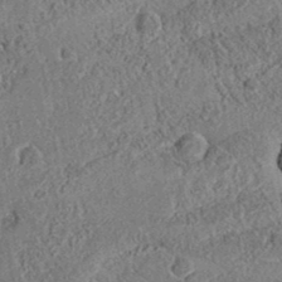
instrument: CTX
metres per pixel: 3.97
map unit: eAb
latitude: 35.9717
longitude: 110.7085
